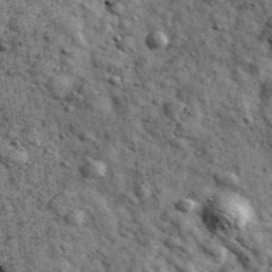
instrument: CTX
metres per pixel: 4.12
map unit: Ave
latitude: 40.2711
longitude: -107.2537
